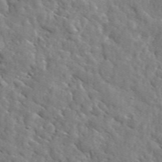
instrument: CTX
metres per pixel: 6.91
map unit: lHvf
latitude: 36.1767
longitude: -86.5168
